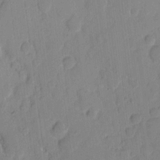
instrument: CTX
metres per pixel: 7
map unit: eHh
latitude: 10.2901
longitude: -65.6694
